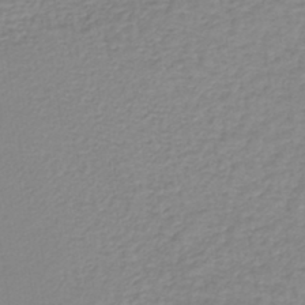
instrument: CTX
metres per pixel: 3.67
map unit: lHb
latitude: -42.0283
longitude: 71.1053
